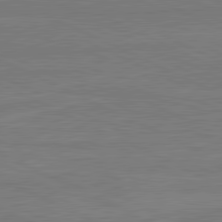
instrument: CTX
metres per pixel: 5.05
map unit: lApd
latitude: 81.7261
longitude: -176.9136
